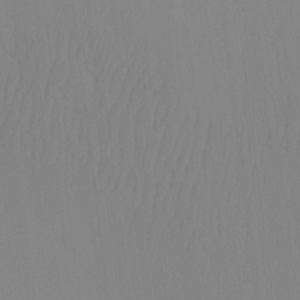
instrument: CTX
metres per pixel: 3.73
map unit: HNhu
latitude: -4.0472
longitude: 14.5196
